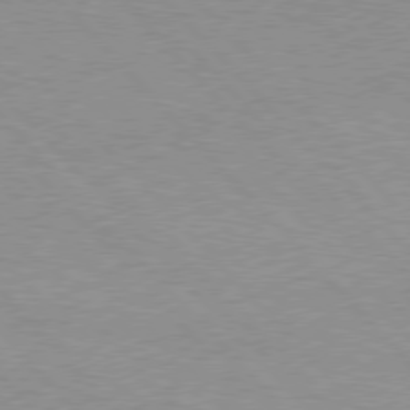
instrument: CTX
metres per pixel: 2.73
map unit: Hpe
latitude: 76.8947
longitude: -152.2145
